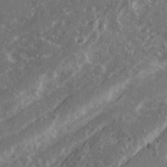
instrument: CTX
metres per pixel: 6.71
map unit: Ave
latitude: 20.6680
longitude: -130.4412
